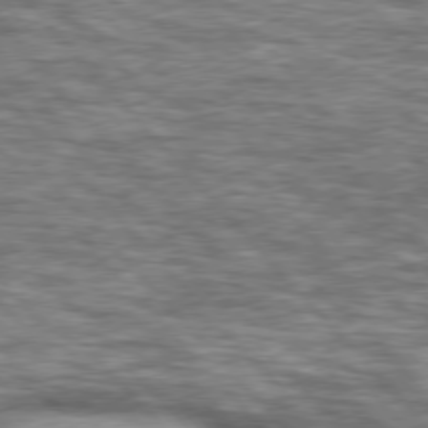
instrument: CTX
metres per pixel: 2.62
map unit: lApd
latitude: 76.9136
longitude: -49.4237
